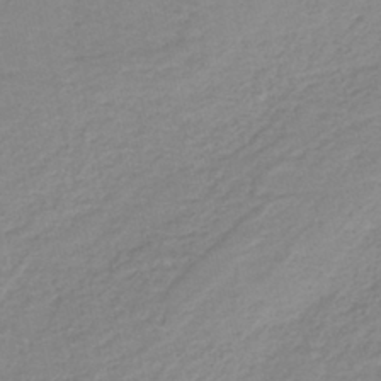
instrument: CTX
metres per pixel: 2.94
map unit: HNb
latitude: -40.2172
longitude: 49.8801
